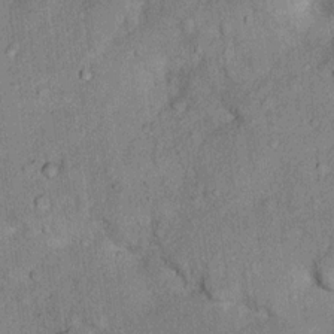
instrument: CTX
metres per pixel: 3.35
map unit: Ht
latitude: 10.5924
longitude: -39.9906
